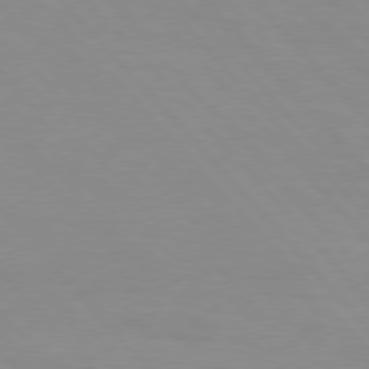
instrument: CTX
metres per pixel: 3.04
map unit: Hpe
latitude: 76.5923
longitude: -155.2348
